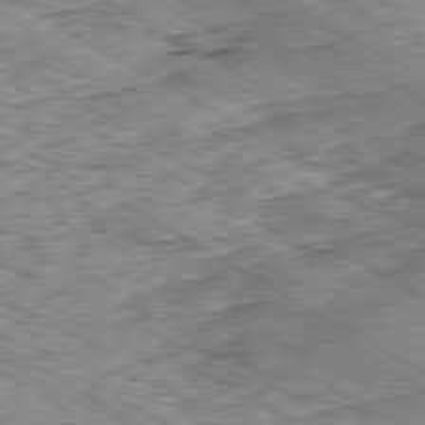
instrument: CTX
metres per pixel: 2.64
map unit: Ap
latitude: -80.2929
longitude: -48.6490
